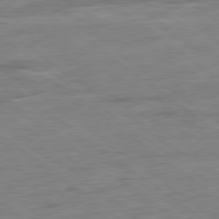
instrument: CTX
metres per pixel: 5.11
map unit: Ap
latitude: -80.0850
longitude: -80.8380
